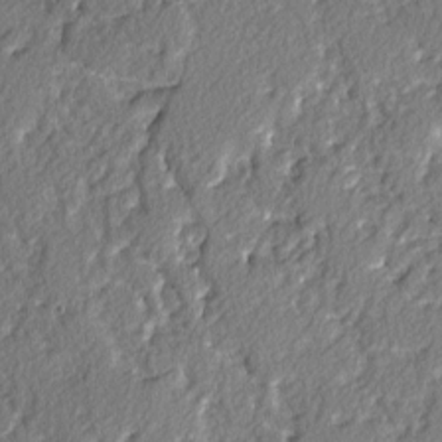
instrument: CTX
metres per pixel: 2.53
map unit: lAvf
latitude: -3.2942
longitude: -108.3278
